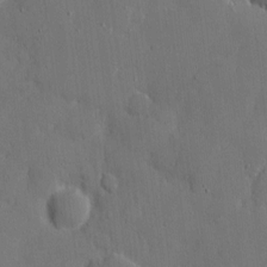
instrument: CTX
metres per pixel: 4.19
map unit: eHh
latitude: 7.6127
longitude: -68.2901
